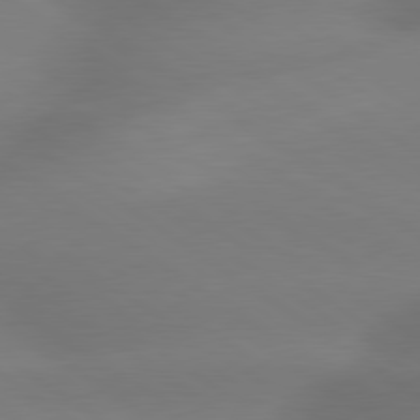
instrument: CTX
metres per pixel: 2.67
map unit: lApd
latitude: 79.6505
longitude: -134.4034
